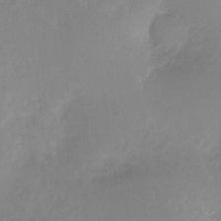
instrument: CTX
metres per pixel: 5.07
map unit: Nhu
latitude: -26.8974
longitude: -73.5938
